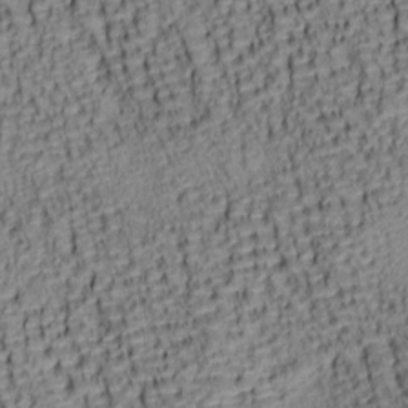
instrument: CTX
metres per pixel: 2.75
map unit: lAa
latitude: 7.0458
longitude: -115.1592
